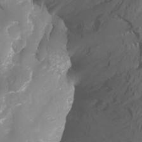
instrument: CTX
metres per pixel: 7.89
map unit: Nhu
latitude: -6.0472
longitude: -77.1781
